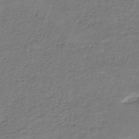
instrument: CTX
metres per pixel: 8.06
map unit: HNb
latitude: -37.5966
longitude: 51.1053
